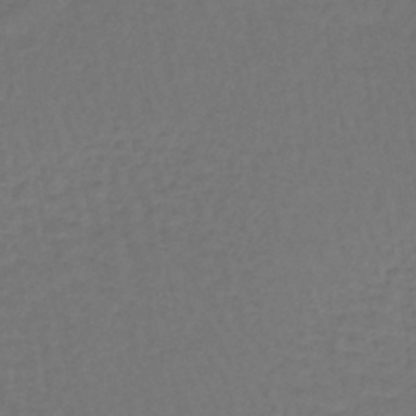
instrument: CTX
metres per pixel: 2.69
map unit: lHb
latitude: -42.8974
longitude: 65.6722
